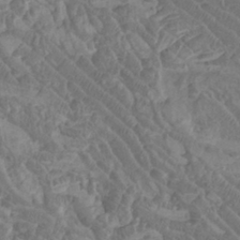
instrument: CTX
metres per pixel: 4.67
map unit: Htu
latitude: -8.2928
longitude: -65.1403
